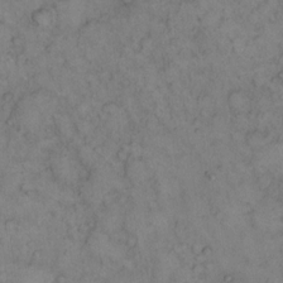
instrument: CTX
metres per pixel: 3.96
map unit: eHh
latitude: 14.0444
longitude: -63.2915
